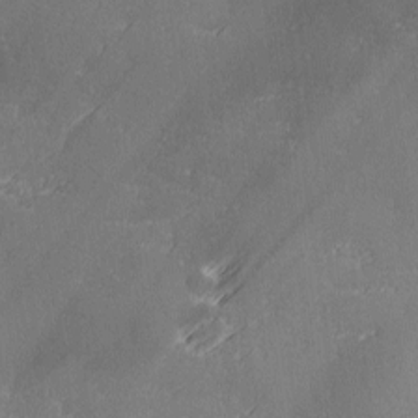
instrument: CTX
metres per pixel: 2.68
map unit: Ave
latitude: 2.2522
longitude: -111.8206
